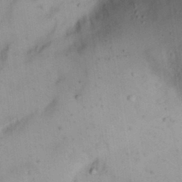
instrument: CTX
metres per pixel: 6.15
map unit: Nhu
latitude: 21.7450
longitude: -70.6301
